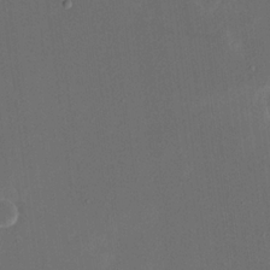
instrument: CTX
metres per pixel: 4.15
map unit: eHh
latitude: 19.1403
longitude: -70.0255
